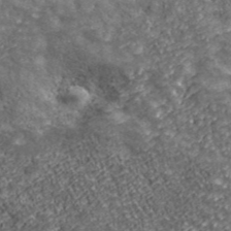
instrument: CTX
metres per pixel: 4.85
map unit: ANa
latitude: 42.8191
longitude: -88.7436
